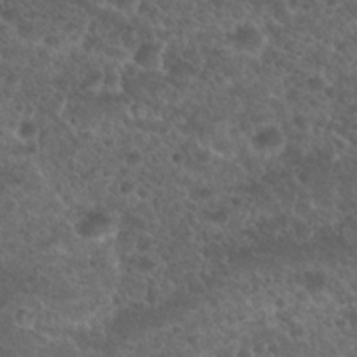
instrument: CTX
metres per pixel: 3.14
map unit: Nhu
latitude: 26.3656
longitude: -50.9702
